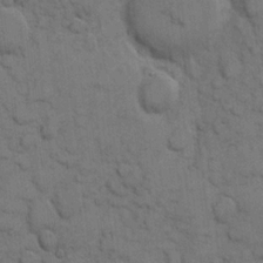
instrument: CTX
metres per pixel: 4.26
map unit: eHh
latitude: 7.9906
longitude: -65.1403
